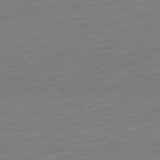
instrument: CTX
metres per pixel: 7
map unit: Ap
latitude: -80.5763
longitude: -67.9528
